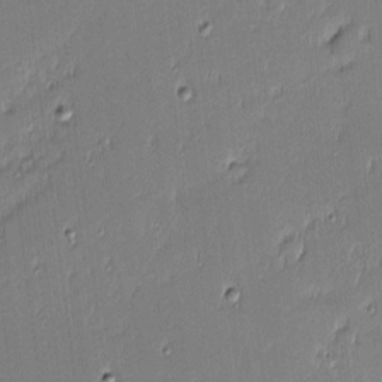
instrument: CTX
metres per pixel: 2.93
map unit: eHh
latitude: -3.1431
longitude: -83.1214
